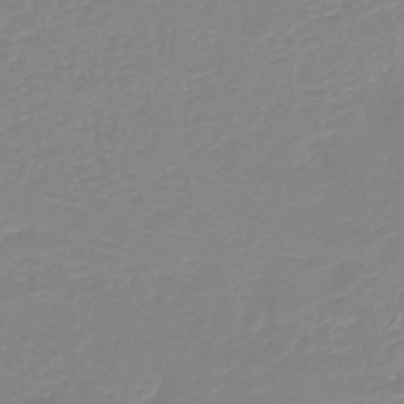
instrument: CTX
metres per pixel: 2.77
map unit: HNb
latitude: -44.6330
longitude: 53.8989
